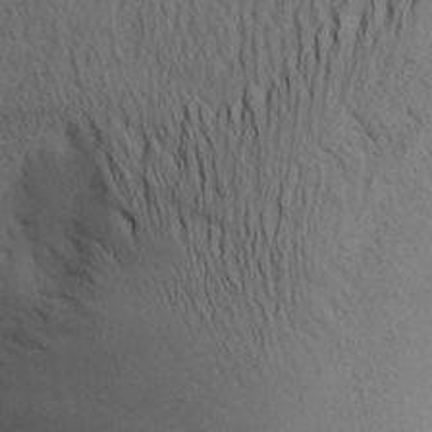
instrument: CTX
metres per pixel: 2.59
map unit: Aa
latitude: 27.2159
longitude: -131.9528
